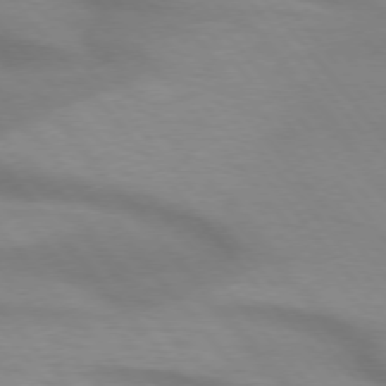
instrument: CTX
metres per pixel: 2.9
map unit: lApd
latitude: 74.4223
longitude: -60.1011
